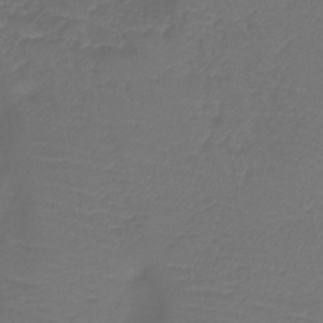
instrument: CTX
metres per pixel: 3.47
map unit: eHb
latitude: -43.7477
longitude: 81.5210
